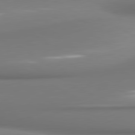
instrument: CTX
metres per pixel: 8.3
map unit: lApd
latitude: 80.9703
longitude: 177.5777
